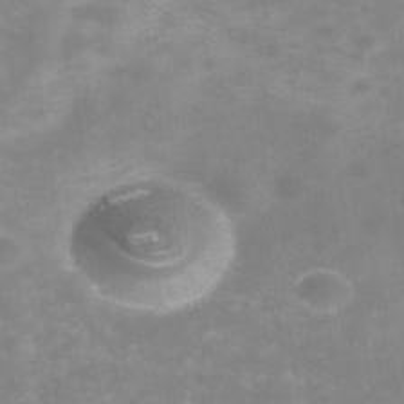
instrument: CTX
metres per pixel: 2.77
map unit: Nhe
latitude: -37.8800
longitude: -112.8947
